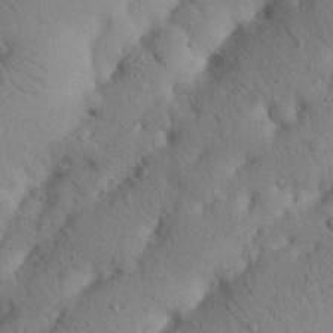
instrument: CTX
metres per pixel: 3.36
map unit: Nhu
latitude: 20.7813
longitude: -75.0081
